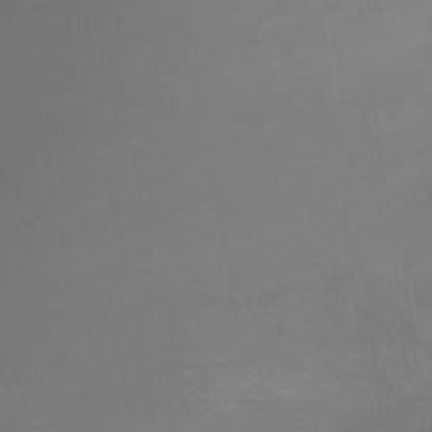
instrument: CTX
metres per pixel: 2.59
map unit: Htu
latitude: -6.4629
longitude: -68.6490
